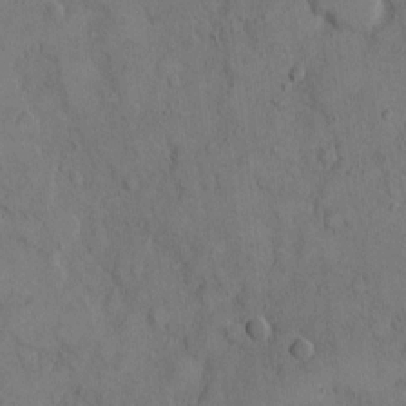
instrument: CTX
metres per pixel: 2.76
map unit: Hto
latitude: 8.3845
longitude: -60.3467
